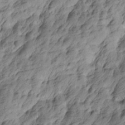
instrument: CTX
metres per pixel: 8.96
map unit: Htu
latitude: -4.5951
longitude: -176.5545
